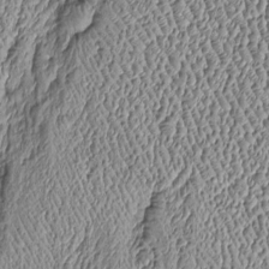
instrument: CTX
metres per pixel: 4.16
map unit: Htu
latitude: -6.2739
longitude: 156.7652
